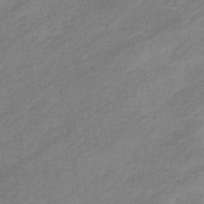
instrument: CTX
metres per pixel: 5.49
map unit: eHb
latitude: -40.0283
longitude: 82.5574
